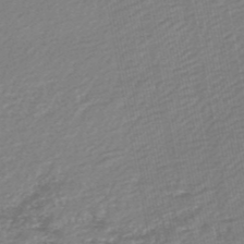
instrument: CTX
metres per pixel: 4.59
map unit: HNb
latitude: -48.8597
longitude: 58.5762
